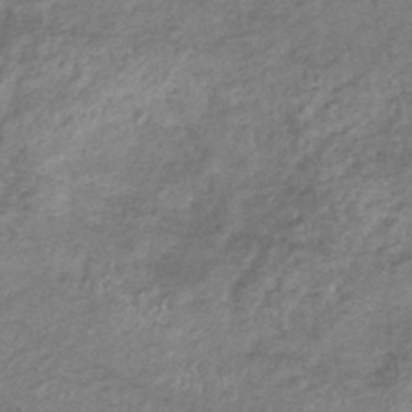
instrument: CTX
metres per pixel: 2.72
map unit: eHb
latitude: -37.0675
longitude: 75.9556
